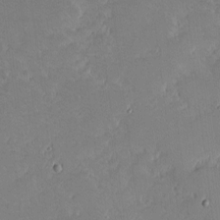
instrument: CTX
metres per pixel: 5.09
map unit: eHh
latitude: -1.0109
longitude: -85.9528
